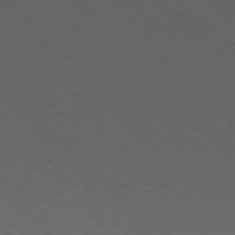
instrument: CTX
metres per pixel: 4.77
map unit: Ap
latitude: -77.1998
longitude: -85.5371
